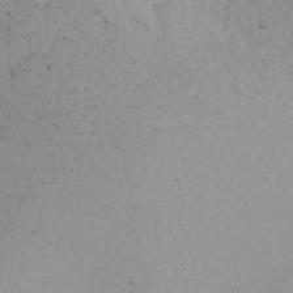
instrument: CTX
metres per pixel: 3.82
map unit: Nhu
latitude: -8.3495
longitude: -94.5924
